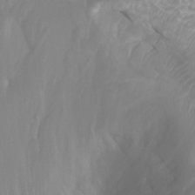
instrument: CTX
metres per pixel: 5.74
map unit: Ht
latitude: -0.4251
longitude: -18.1011
